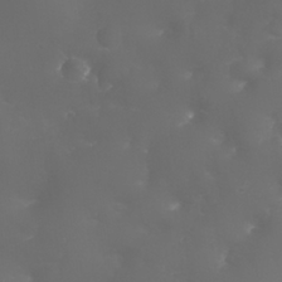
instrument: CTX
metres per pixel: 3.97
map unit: Nhu
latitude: 25.7071
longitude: -63.8395
